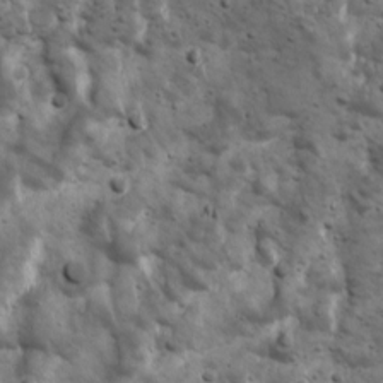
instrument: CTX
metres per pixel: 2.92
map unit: Ave
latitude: 16.9136
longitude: -133.1970
